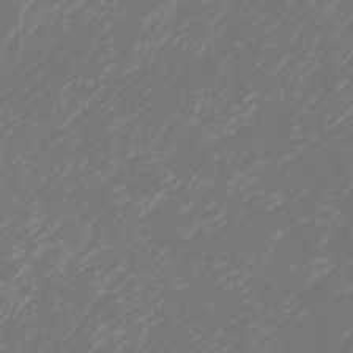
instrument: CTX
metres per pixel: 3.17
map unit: Htu
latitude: -6.3117
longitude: -74.3278
